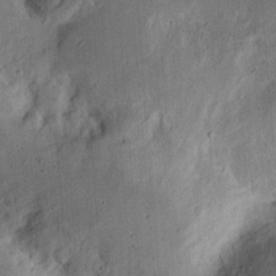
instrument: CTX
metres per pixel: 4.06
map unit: Ht
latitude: 13.8206
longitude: -74.4790
